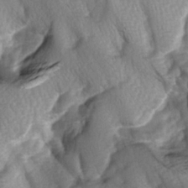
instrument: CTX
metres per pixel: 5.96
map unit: lAa
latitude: -5.7666
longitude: -126.2901
